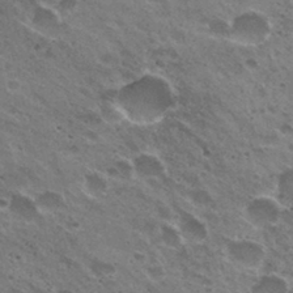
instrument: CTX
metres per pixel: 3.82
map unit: Hto
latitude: 31.3671
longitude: -43.5182
